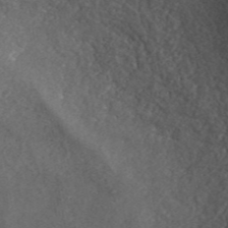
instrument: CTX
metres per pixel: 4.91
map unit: ANa
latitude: 43.7828
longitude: 25.5588
